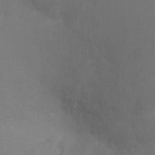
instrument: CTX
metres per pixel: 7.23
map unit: Ht
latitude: -10.0472
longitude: -38.2145
